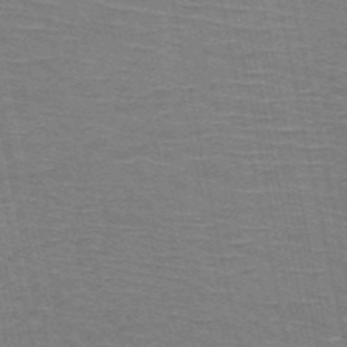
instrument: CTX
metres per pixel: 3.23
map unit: HNb
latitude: -53.8044
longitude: -45.3859
